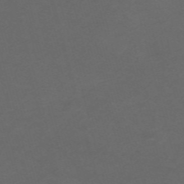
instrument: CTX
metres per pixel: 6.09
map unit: Nve
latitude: -58.4817
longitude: 59.2753
